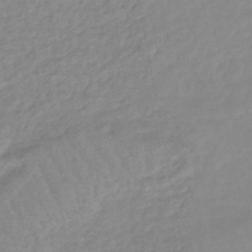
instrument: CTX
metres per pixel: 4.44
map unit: eHb
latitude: -44.6707
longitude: 80.7841
